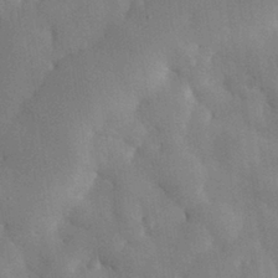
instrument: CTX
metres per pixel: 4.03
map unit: eHh
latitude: 30.9514
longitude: -72.6302
